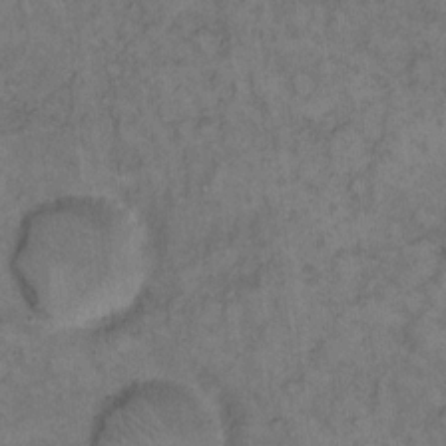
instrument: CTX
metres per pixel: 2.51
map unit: eHh
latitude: 12.0444
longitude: -63.7450
